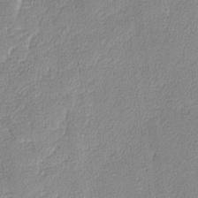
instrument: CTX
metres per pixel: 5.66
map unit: lAvf
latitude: -8.2172
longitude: -112.5924
